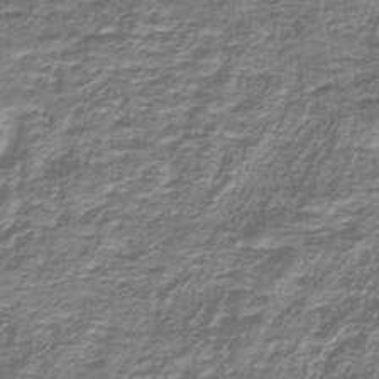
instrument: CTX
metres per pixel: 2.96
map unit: lHb
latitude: -40.9164
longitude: 55.2187
